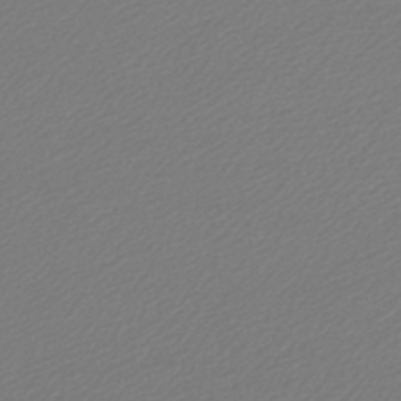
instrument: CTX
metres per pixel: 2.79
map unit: lHb
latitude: -45.8800
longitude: 60.0094
